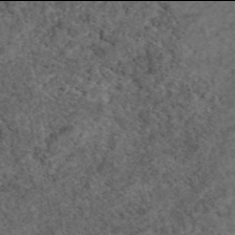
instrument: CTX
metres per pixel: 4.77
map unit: eAb
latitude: 45.9906
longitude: 113.9745
